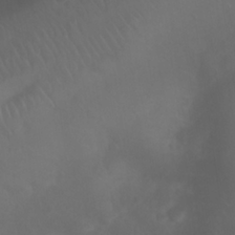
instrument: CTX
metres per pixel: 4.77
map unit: Nhu
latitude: 27.6316
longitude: -65.0836
